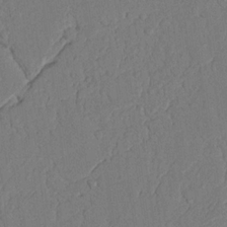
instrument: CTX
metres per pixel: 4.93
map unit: Nhu
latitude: 19.6882
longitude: -76.6301
